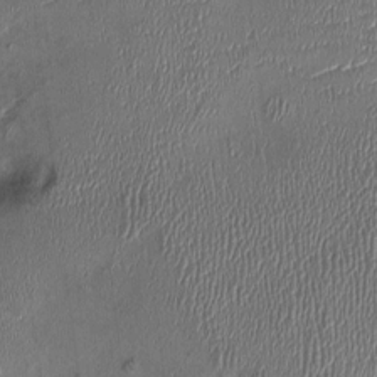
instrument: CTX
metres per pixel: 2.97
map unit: Ht
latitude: -0.9353
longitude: -14.1767
